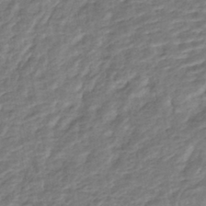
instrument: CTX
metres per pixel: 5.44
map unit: HNhu
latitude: -44.6330
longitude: 102.4440
